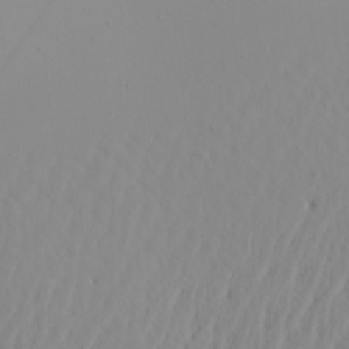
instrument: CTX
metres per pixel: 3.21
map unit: Aa
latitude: 20.7247
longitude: -145.8583
